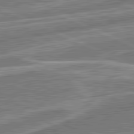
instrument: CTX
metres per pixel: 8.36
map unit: lApd
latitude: 81.6505
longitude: 127.5021
